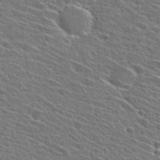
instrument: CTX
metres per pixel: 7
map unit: Hto
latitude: 27.3293
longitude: -45.4615
